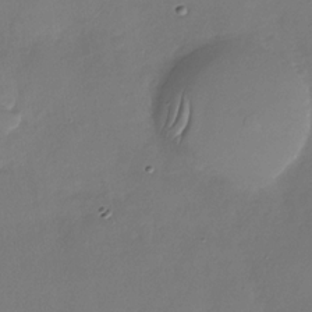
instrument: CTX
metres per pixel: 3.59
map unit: Nhu
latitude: -29.2754
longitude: -60.0633
